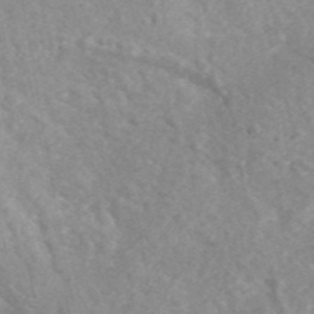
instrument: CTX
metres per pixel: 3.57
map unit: ANa
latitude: 42.7813
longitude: 25.3698
